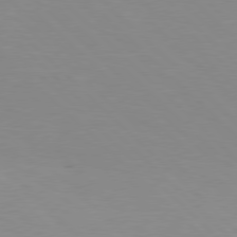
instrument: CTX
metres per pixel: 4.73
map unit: Hpe
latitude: 77.7260
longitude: -160.6490
